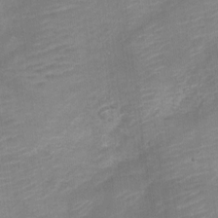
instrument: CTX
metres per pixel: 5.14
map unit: Nve
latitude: -18.3306
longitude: 107.0676
